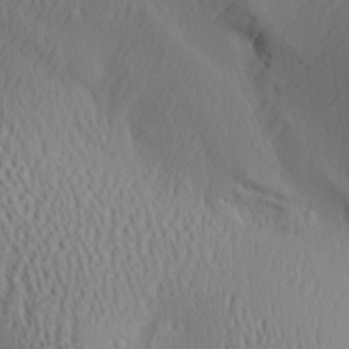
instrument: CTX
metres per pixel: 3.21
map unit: Aa
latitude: 26.0822
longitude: -136.0633
